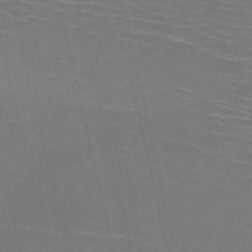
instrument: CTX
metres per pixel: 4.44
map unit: HNb
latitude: -51.0486
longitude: -45.0080
